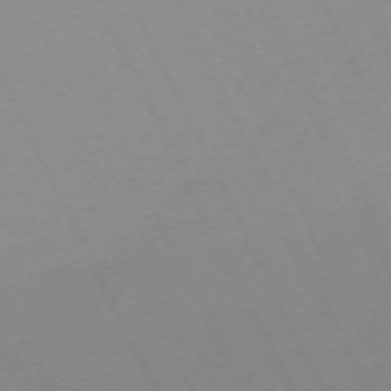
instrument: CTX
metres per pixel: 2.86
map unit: Hpe
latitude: -70.4629
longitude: 16.0472
